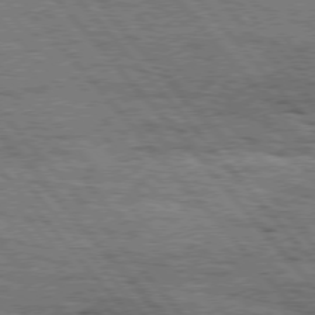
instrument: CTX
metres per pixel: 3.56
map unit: Hpe
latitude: 75.8205
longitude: -153.8961
